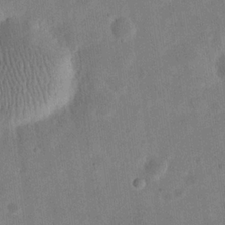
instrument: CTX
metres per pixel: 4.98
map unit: eHh
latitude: 21.0648
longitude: -69.4427
